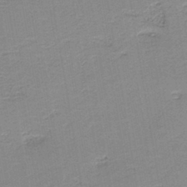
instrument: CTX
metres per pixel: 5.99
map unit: HNb
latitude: -40.0472
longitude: 50.6329
